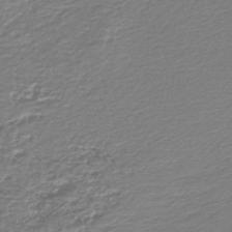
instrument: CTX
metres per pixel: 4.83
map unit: lHb
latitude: -46.4251
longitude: 73.8800
